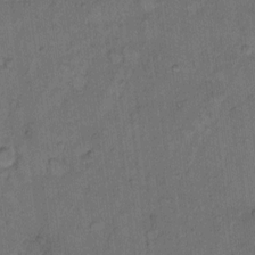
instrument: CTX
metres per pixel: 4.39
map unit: Hto
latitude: 8.1767
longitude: -59.8017
